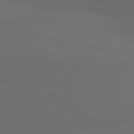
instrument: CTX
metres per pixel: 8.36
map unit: lApd
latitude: 81.4615
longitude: 148.7086
